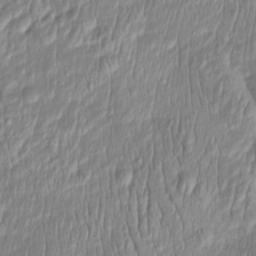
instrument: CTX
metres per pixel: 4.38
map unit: Htu
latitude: -5.8233
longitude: 156.5763
